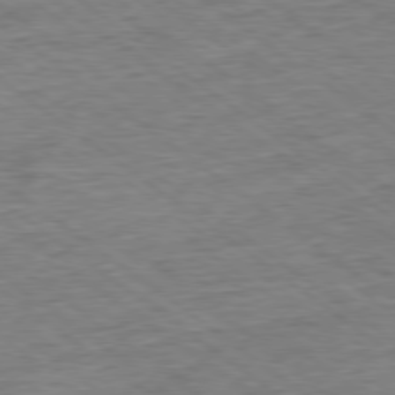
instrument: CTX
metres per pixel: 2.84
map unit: Ap
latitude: -79.1620
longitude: -49.7261
